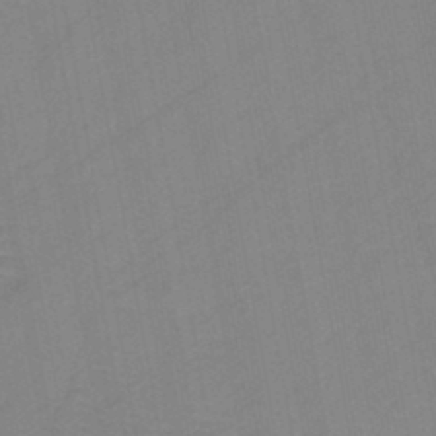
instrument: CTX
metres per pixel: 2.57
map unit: HNb
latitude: -45.4643
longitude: -40.7246
